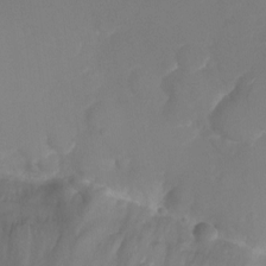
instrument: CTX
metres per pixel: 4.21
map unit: Nhu
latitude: -21.1809
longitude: -58.3845
